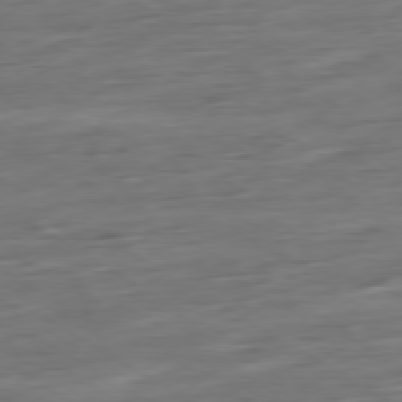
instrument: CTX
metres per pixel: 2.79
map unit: Ap
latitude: -79.1620
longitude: -58.1956
